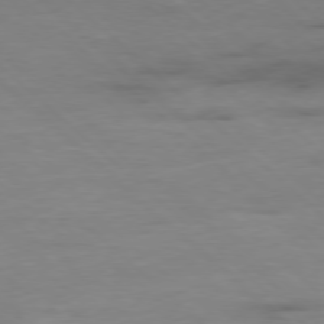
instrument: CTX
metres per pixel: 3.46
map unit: Hpe
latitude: -78.2928
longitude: -19.3103
